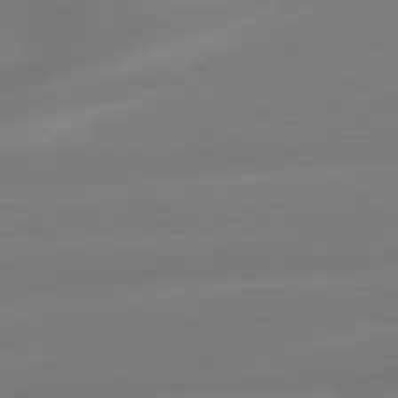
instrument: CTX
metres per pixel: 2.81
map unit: lApd
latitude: 79.2348
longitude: -142.6680
